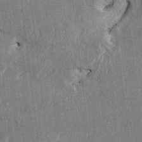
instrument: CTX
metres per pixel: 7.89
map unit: HNhu
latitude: 1.7449
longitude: -5.5182
